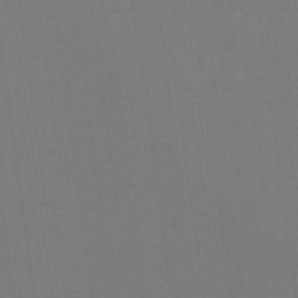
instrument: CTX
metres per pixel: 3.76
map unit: eHh
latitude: 24.9324
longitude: -63.2348
